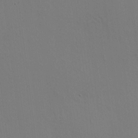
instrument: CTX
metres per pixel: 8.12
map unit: HNhu
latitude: 10.8380
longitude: 23.3510
